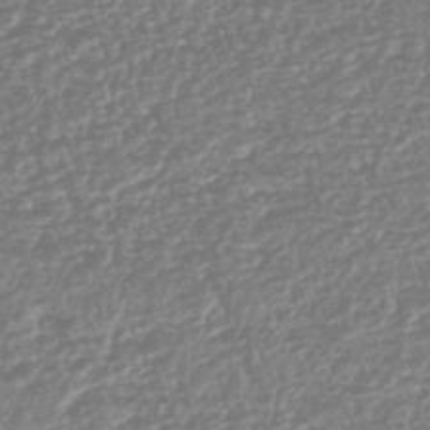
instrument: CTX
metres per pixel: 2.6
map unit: HNhu
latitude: -44.0850
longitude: 107.0487
